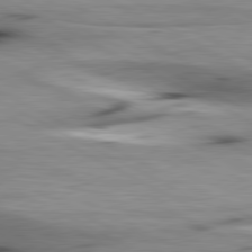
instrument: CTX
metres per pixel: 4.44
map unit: lApd
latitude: 80.8002
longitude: 156.8786
